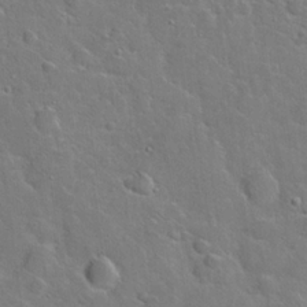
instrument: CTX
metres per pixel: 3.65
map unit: Hto
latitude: 20.1767
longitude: -49.5938
